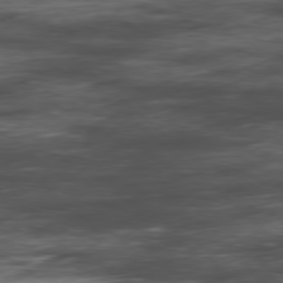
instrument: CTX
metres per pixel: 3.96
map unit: Hpe
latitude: -78.4818
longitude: 15.2565
